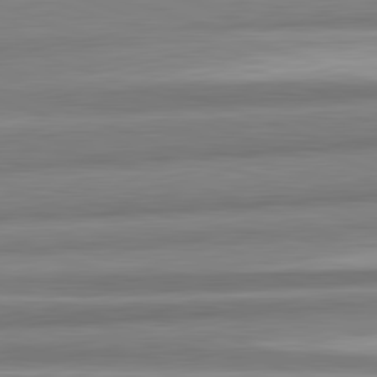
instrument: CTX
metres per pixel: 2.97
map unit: lApd
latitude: 82.2711
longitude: 179.4832
